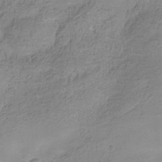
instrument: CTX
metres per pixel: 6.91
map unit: Hve
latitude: -31.4643
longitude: 89.5777
